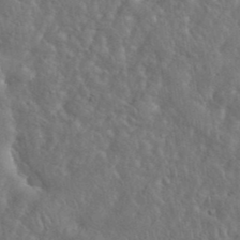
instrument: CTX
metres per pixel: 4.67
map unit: eHh
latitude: 38.2711
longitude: -57.8205
